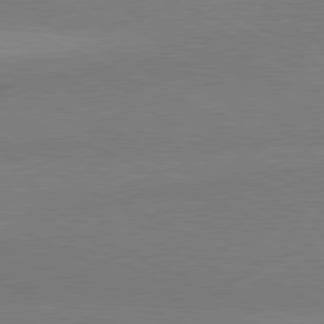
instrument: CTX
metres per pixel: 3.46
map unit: lApd
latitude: 81.6694
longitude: 162.0283
